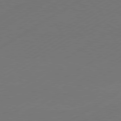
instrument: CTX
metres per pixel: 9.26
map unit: Hpe
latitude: -80.9542
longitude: 15.2376
